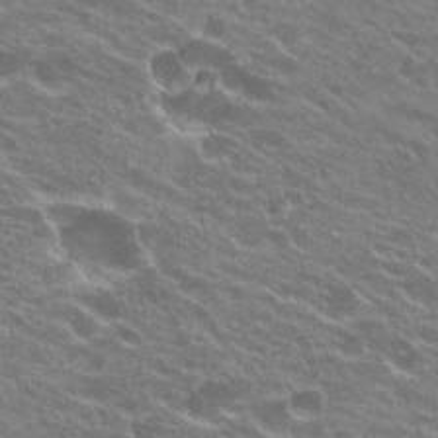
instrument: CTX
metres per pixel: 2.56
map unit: Hto
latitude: 23.5560
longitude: -38.1011
